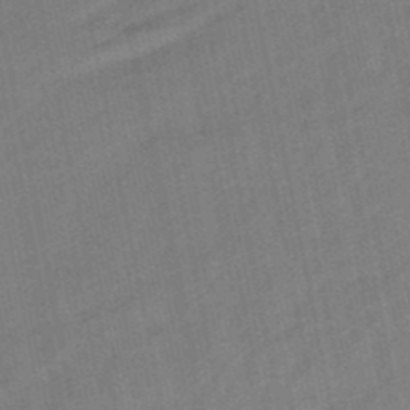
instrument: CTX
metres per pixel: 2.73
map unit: lHb
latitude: -49.7100
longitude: 80.3873
